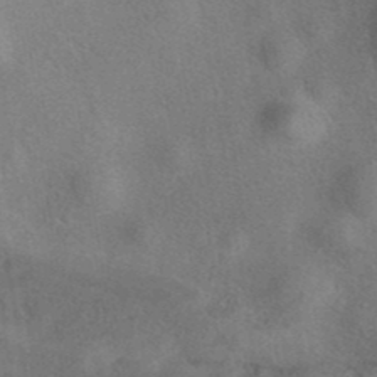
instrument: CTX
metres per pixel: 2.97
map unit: eAb
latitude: 40.3278
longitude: 106.7086
